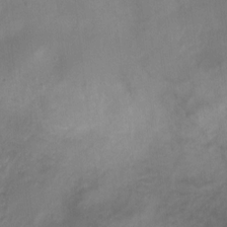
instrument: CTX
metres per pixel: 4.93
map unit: Nhu
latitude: 4.5546
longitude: -16.7435
